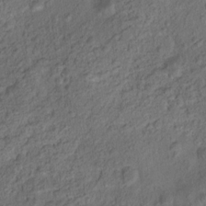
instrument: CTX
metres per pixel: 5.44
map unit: Nhu
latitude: 11.5560
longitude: -27.2726
